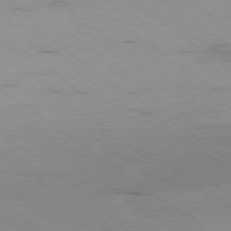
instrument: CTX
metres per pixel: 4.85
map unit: Ap
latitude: -79.1998
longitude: -99.4804
